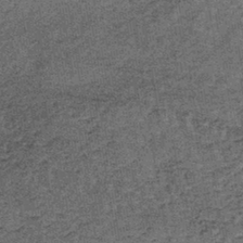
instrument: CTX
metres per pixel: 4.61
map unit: lHb
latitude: -39.8989
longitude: 65.9367
